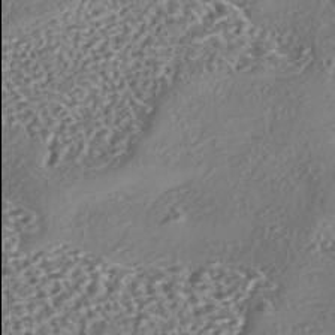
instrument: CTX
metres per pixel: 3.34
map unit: eHh
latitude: -43.0486
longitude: 122.0094
